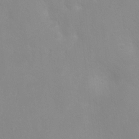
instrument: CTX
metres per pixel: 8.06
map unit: Ht
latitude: 2.7435
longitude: -25.2159
